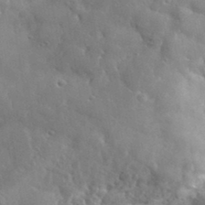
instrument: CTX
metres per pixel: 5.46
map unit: lHvf
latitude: 36.3467
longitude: -87.3859
